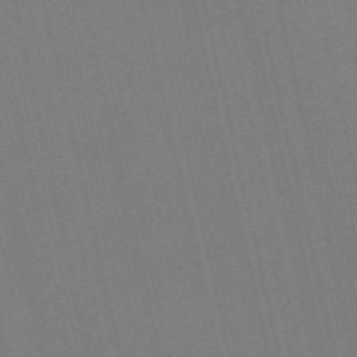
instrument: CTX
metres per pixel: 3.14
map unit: Nve
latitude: -57.8989
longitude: 50.8030
